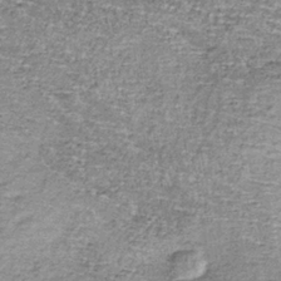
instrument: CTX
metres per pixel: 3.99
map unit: lHb
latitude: -37.0486
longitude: 65.9367
